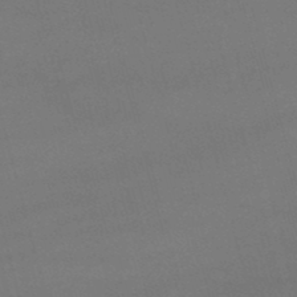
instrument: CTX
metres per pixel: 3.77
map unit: lHb
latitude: -47.8422
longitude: 63.7477
